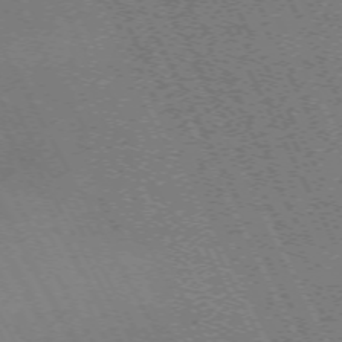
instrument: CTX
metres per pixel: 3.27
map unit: Hpe
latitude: -71.3888
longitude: 9.1431
